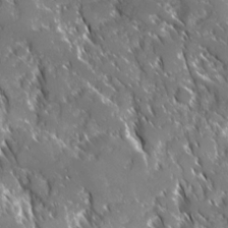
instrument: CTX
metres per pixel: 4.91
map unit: Ave
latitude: 16.9703
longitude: -130.3279
